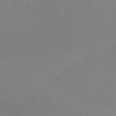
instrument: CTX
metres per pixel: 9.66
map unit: lHb
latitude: -45.7100
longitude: 64.8786
